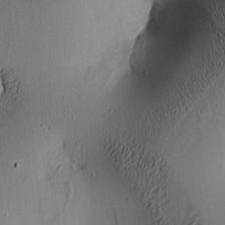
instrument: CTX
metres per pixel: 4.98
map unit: lAa
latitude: 5.8394
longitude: -113.6316
